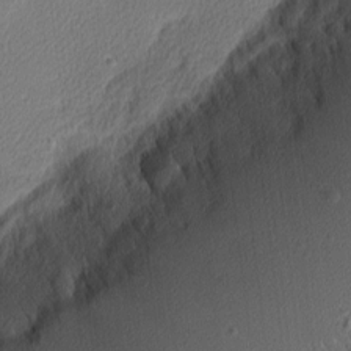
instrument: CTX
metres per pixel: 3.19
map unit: Nhu
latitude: 0.9891
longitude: -78.0633
